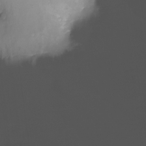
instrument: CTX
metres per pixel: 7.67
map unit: Nhu
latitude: -13.1242
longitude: -64.1389
